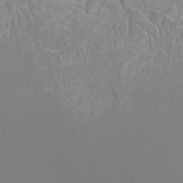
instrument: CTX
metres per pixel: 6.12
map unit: HNhu
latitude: -0.4818
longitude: 3.7099
